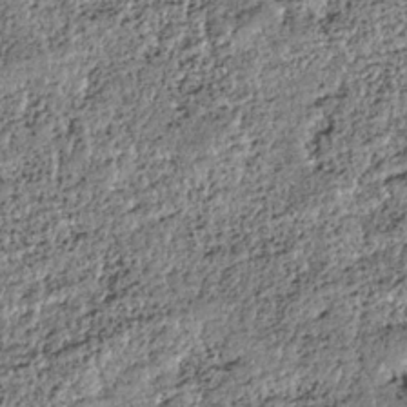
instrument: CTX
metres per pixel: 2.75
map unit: HNhu
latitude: -36.5007
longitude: 33.7856
